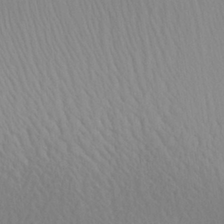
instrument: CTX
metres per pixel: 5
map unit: Aa
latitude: 28.6301
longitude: -136.6680
